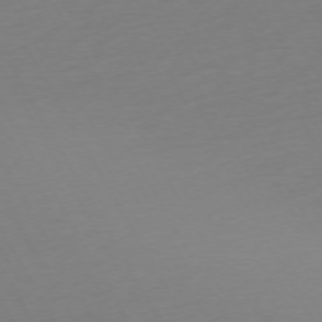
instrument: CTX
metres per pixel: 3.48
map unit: Ap
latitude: -74.1795
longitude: -69.0081
